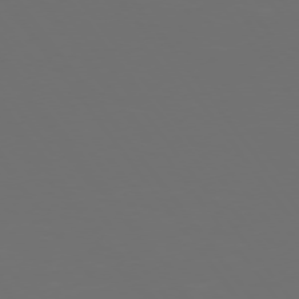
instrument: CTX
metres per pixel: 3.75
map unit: Hpe
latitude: 74.5546
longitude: -125.1403
